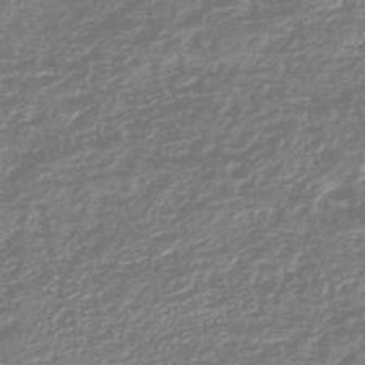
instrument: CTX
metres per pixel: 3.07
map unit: HNhu
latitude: -47.0108
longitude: 29.0298
